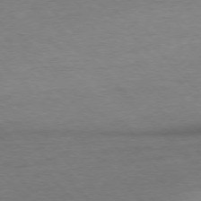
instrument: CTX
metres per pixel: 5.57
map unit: Ap
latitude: -76.7463
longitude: -94.9703
